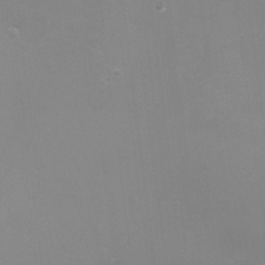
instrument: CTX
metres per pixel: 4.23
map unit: eHh
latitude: -4.1605
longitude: -75.4993
